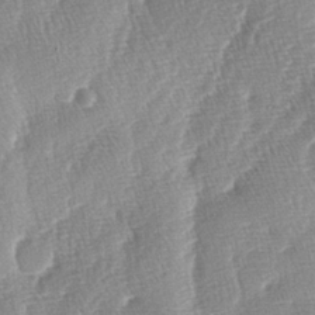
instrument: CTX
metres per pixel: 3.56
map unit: lAa
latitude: -4.8975
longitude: -130.0633
